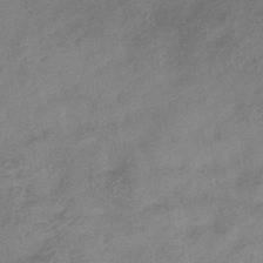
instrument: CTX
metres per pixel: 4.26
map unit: eHb
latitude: -35.9556
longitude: 81.2943
